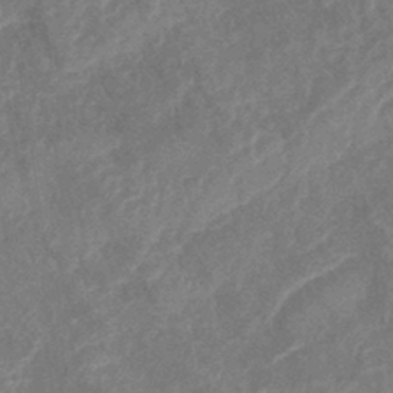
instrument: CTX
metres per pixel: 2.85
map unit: lHb
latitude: -40.5385
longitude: 77.3321
